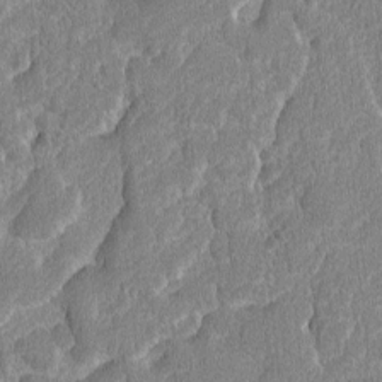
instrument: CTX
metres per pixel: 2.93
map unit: lAvf
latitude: -8.0850
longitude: -114.4789
